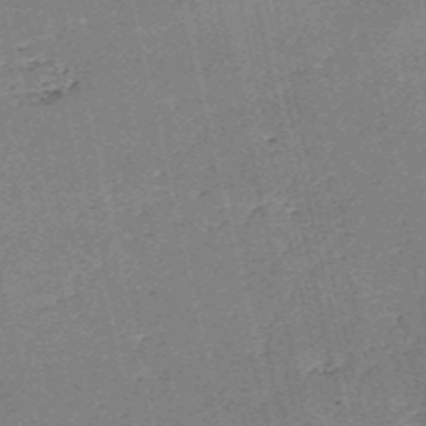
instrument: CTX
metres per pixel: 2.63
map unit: HNb
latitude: -54.1039
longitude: -40.2144
